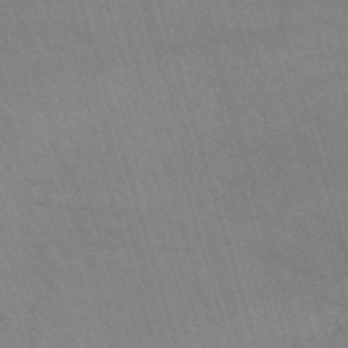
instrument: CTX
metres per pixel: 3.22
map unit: lHb
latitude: -44.6707
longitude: 77.8233
